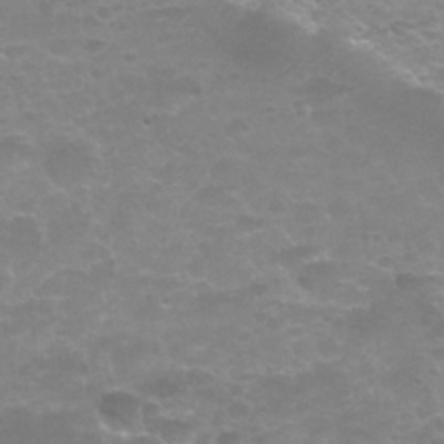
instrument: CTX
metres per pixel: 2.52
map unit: Nhu
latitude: 25.2348
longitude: -52.7435
